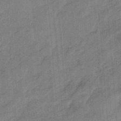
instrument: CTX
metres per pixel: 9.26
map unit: HNb
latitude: -34.5385
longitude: 57.4643
